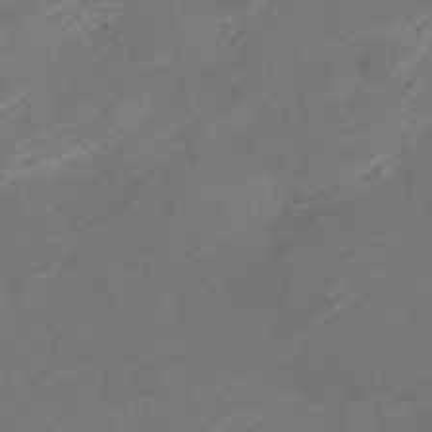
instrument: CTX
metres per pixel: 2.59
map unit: Nve
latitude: -19.4454
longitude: 107.7100
